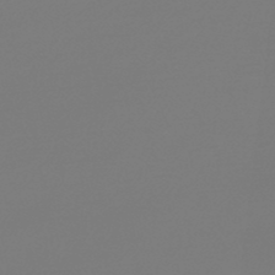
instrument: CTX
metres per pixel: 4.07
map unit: lHb
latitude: -45.8800
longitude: 59.5399
